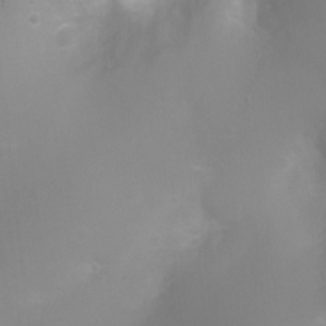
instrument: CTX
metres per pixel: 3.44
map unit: Ht
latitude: -2.4062
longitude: -24.8191
